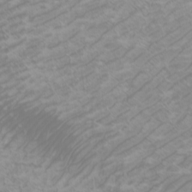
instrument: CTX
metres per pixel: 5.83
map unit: Htu
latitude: -6.0283
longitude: -74.5357
